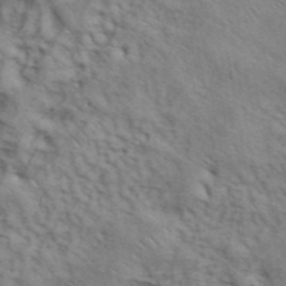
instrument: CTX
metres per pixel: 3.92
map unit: ANa
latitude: 42.6113
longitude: 54.7274
